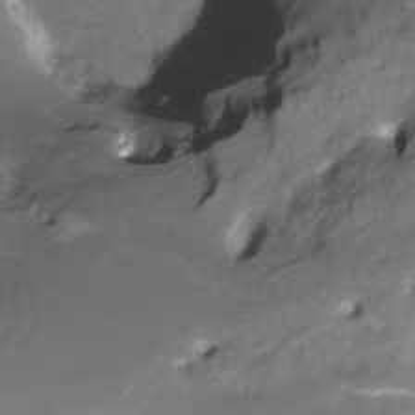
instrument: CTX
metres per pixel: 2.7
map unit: Nve
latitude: -24.9353
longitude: -108.8191
